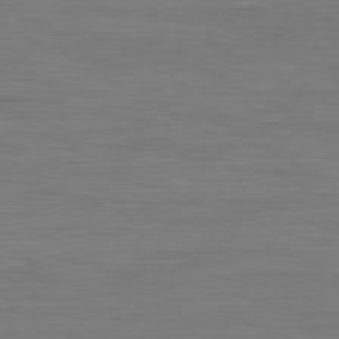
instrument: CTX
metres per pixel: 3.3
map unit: Hpe
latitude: -80.7652
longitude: 17.9178
